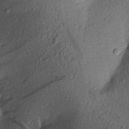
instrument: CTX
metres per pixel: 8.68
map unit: Aa
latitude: 16.2334
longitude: -146.7625
